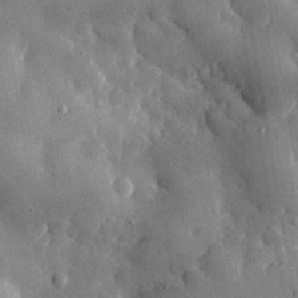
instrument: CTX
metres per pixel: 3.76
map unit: eHh
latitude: 30.8569
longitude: -79.9528
